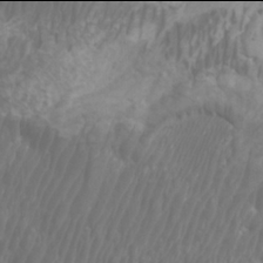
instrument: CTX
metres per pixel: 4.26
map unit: Htu
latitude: -6.0094
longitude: -75.2915
